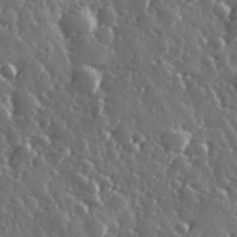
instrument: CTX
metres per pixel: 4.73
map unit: Hve
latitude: 27.8395
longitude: 147.0675
